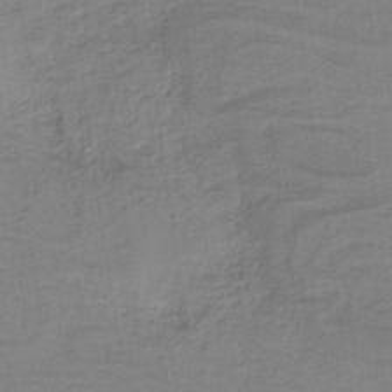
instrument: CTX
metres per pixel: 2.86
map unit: HNb
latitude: -36.9541
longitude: 56.6896
